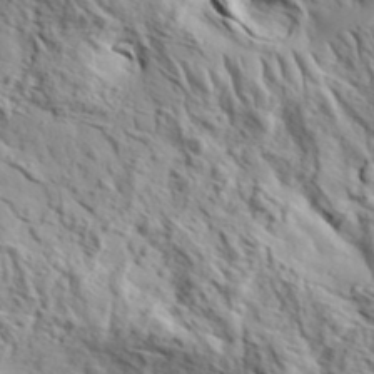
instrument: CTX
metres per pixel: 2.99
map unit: eHh
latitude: 37.1970
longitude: -80.8002
